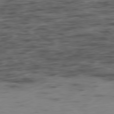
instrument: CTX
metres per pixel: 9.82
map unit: Hpe
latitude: -78.4818
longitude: 15.0487
